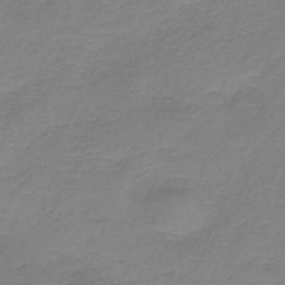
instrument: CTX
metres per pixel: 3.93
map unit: HNb
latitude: -35.5210
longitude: 52.6896
